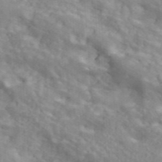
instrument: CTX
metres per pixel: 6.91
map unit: ANa
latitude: 46.7058
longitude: 26.7841
